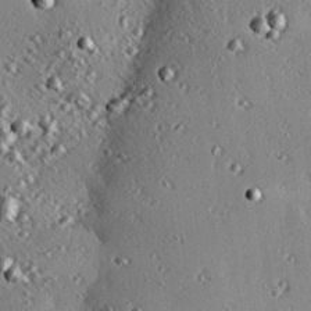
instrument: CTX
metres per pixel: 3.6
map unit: eHh
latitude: 23.5182
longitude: -90.7057
